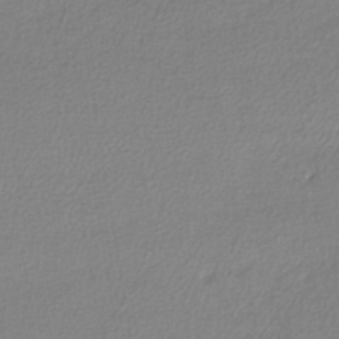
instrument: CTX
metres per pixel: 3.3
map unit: lHb
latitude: -40.6329
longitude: 69.3131
